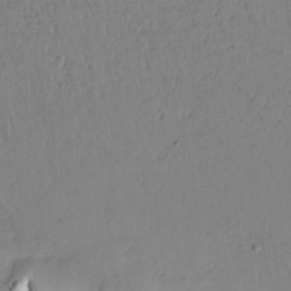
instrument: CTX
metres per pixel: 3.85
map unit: Htu
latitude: -0.5007
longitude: 170.8597
